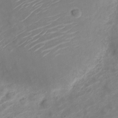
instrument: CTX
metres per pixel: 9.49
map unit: Nve
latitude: -19.7856
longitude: 106.3496
